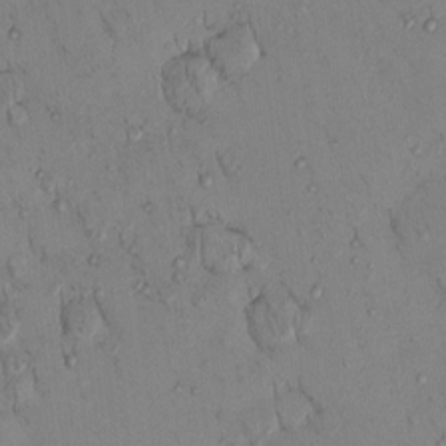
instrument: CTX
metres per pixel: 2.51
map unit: eHh
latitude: 0.3278
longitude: 16.7464
